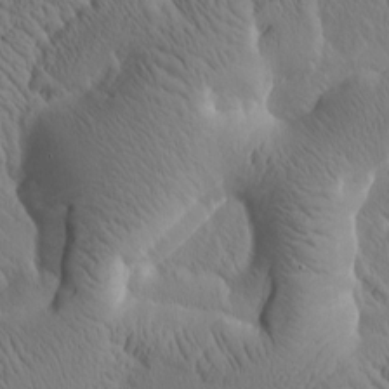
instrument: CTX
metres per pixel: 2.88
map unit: Htu
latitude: 1.1781
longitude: 175.1620
